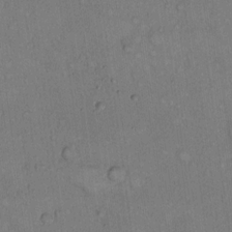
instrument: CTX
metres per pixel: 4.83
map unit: Hto
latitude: 11.2915
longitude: -58.1200
